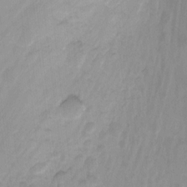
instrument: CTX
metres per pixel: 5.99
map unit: Nhu
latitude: -15.2565
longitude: -25.7449
